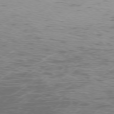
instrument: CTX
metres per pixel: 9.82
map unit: Ap
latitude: -75.6344
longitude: -68.5357
